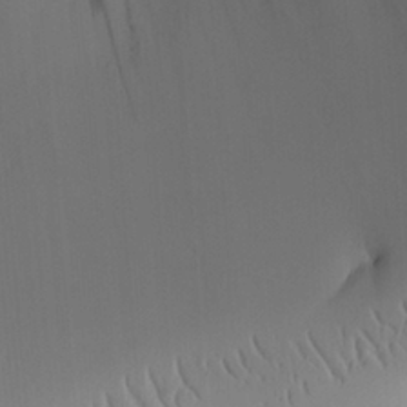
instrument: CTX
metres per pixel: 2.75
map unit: Aa
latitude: 25.9528
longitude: -132.8758
